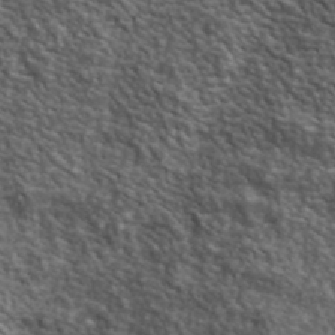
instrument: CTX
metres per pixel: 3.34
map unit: lHvf
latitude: 40.5356
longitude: -89.2915
